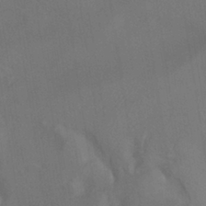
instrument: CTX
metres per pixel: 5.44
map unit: HNhu
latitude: -39.8234
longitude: 95.8989
